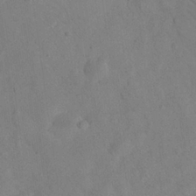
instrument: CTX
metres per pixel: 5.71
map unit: eHh
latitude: 25.6316
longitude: -66.1011
